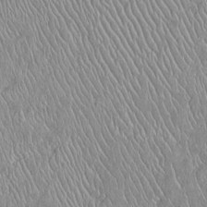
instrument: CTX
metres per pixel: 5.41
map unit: Htu
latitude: -6.1983
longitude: 153.6155
